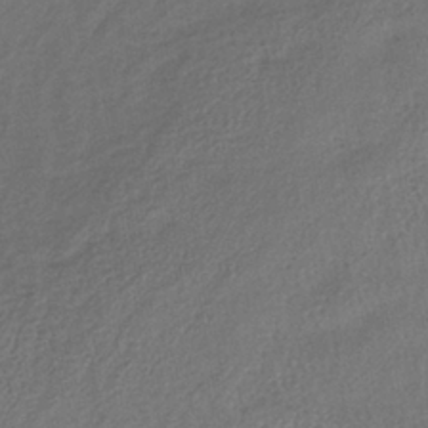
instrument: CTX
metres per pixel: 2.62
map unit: lHb
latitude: -37.2376
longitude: 69.1053
